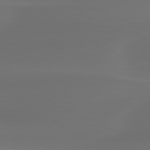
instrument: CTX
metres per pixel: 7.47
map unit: lApd
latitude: 80.5168
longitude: -82.5356
